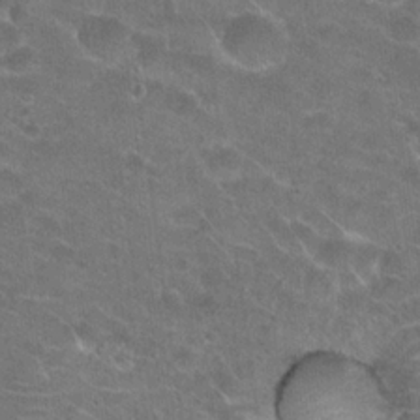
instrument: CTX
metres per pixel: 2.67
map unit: Hto
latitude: 21.9528
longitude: -43.4049
